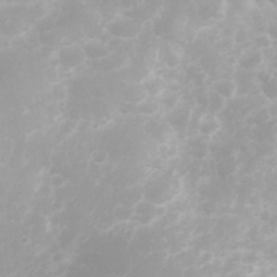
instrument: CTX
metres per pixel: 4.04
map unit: eHh
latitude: 31.4238
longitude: -62.8380
